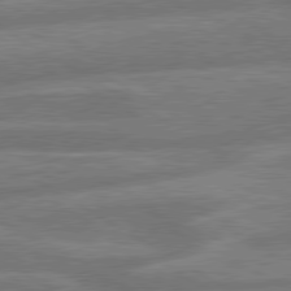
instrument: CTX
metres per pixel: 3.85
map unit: lApd
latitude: 79.9339
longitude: -166.2900
